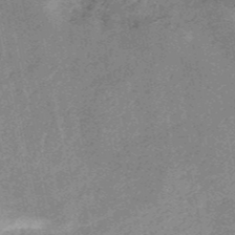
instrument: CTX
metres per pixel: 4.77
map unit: HNb
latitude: -52.1416
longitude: -49.2537
